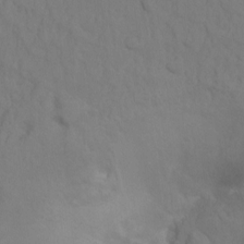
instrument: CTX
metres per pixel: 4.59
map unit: Hto
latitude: -10.9731
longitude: -38.1767
